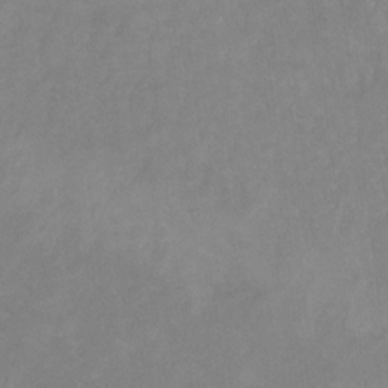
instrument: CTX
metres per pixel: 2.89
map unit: Hto
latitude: 6.2145
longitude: -35.8961
